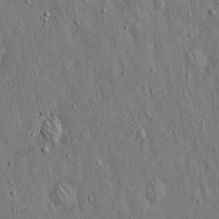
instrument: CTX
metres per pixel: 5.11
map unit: Hto
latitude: 14.8191
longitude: -58.5357
